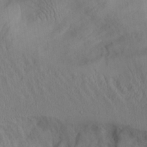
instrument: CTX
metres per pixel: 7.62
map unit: Aa
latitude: 26.5168
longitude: -132.7057
